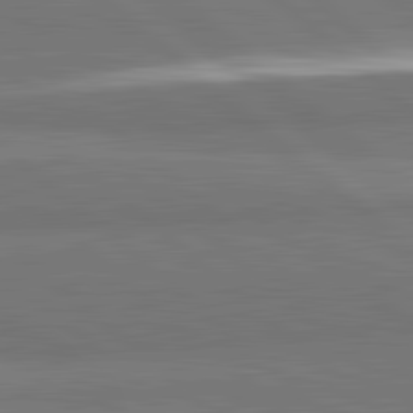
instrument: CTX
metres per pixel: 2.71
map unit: lApd
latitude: 82.2711
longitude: 161.7100
